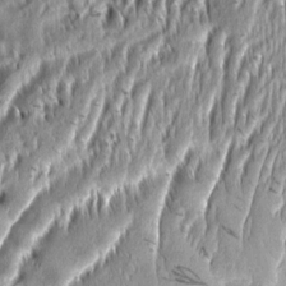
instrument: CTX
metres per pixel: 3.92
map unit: Aa
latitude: 8.7624
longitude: -131.9906
